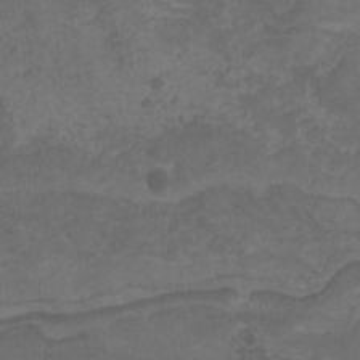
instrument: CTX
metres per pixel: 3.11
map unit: Nhu
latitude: -9.7666
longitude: -76.4034
